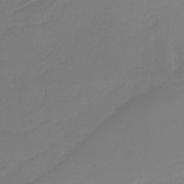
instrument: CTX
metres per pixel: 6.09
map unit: lHb
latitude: -45.1998
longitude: 55.9178
